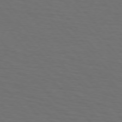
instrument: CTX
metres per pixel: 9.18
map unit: Hpe
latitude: 75.8394
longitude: -131.9340
